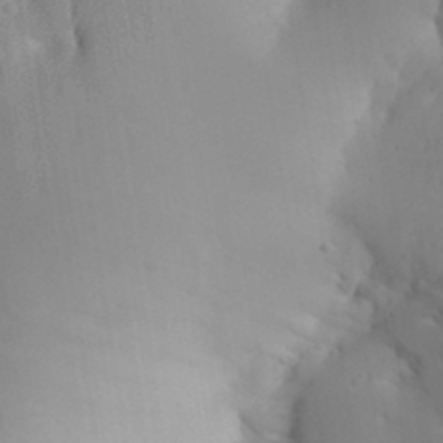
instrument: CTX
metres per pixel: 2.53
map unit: Aa
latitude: 32.4979
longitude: -144.2900
